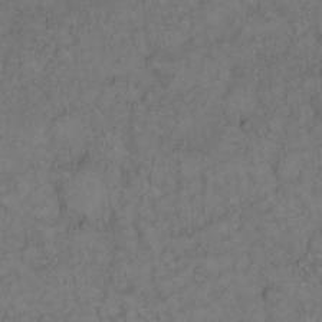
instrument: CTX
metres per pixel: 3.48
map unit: Hto
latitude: 12.3656
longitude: -57.4237
